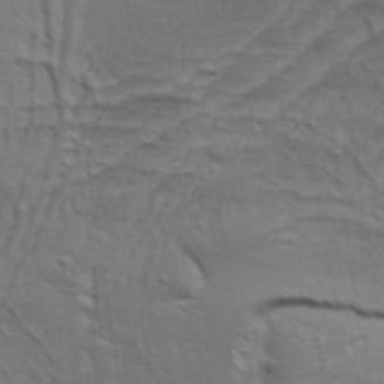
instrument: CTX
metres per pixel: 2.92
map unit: Aa
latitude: 33.8772
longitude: -136.2712
